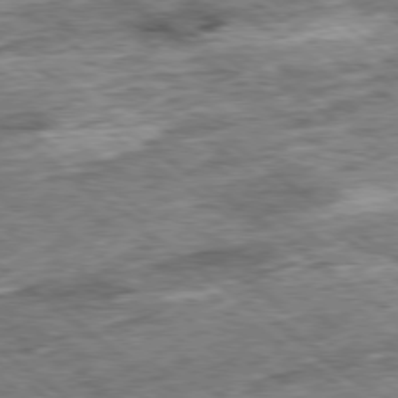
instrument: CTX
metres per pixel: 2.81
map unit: Ap
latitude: -79.2754
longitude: -86.5546
